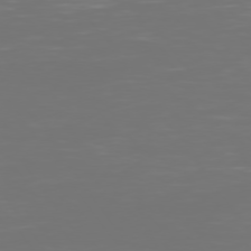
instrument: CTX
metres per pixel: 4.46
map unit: Hpe
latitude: 74.5546
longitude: -124.4979
